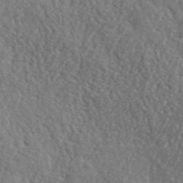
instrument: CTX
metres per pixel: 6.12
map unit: lHvf
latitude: 41.8394
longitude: -87.3670
